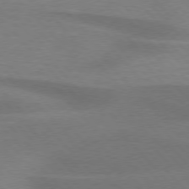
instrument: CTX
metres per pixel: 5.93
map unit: lApd
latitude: 76.1955
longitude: -59.5560
